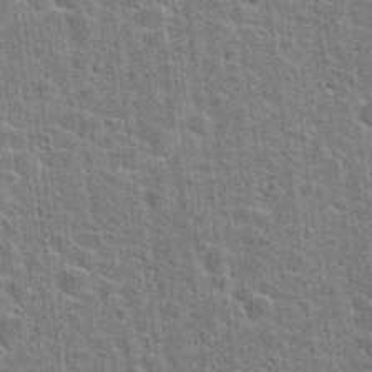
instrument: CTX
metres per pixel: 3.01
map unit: Hto
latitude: 24.1388
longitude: -47.6883
